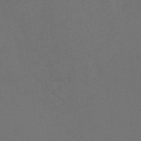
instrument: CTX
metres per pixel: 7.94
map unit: Htu
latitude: -7.2754
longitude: -33.0647
